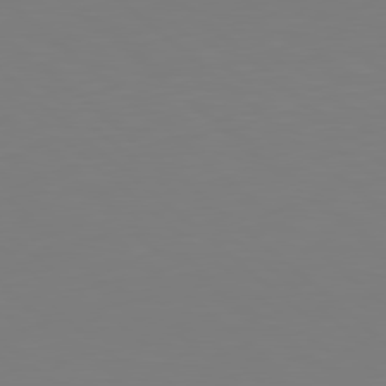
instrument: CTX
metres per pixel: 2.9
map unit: Hpe
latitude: 78.7624
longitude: -173.7827
